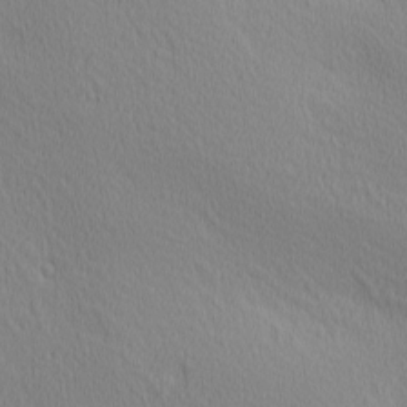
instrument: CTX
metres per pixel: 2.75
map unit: Ave
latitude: 3.4048
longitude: -115.1025
